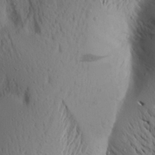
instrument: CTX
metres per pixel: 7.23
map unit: Aa
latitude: 18.4790
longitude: -148.1956
